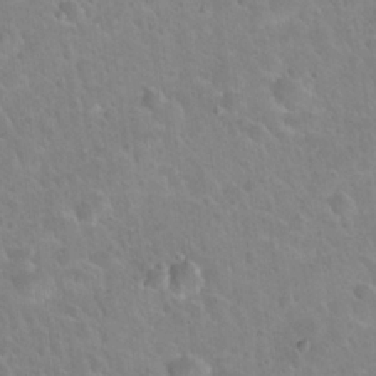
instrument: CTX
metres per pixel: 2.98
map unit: Hto
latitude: 22.3656
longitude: -50.8002
